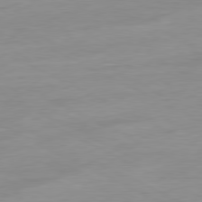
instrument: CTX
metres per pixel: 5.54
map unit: Ap
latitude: -81.1998
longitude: -95.4616
